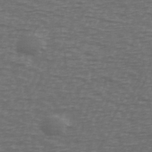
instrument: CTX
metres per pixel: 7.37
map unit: Ave
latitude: 39.8016
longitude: -113.1781
